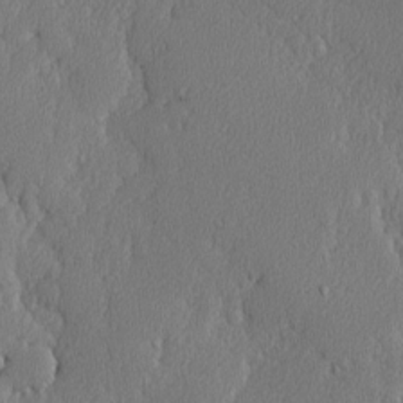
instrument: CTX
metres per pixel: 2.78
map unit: lAvf
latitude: -8.2550
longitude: -112.3278
